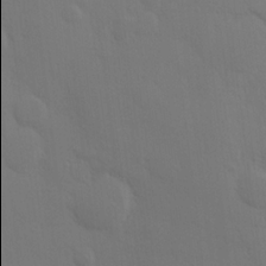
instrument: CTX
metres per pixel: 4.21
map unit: Hve
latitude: 19.8961
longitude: 150.0094
